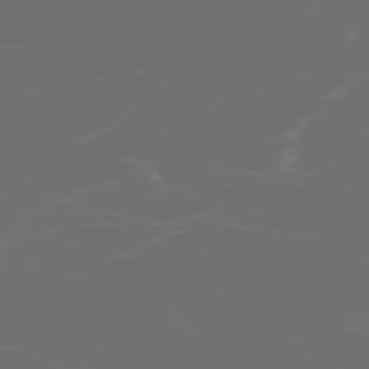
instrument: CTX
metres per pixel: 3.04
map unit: Ap
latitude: -78.4062
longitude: -75.5182
